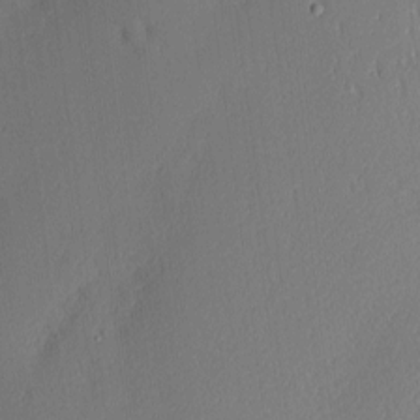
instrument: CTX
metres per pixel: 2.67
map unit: Nhu
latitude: 2.6868
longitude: -76.0633
